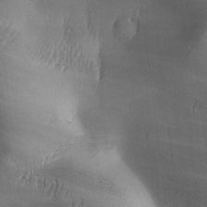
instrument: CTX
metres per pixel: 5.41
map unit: Ave
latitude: -6.6707
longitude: -121.0837
